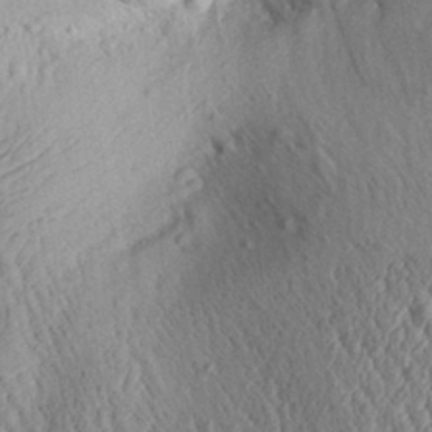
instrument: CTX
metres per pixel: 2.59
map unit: Aa
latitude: 29.9906
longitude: -137.4994
